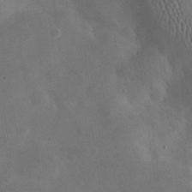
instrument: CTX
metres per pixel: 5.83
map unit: eHh
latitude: 24.5356
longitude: -67.8016
